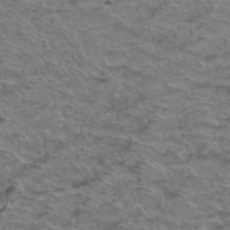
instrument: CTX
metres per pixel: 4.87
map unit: Hto
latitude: 38.4790
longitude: -44.3656
